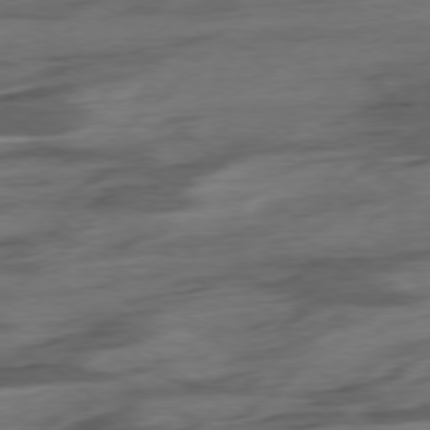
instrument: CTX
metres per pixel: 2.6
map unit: Hpe
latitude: -78.6329
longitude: -19.7071
